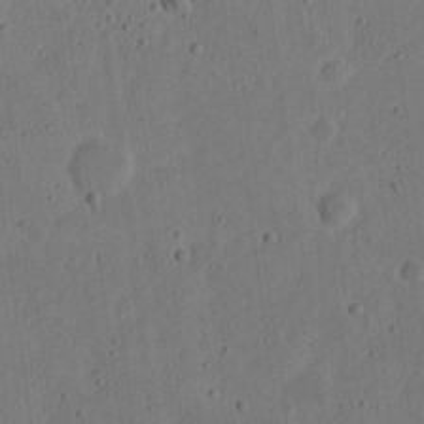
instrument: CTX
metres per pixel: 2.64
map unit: eHh
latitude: 21.8584
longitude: -69.6694
